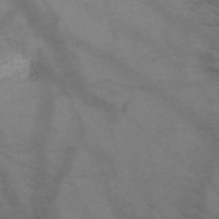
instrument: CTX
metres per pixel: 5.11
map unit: HNb
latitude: -49.7100
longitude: -46.3657
